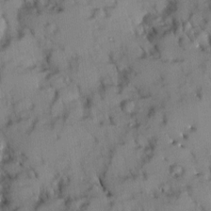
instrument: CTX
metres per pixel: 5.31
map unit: Ave
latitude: 9.0459
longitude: -103.1592
